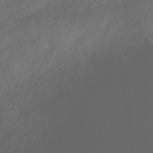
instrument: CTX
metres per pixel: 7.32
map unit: ANa
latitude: -38.4062
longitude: 97.9178
